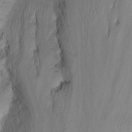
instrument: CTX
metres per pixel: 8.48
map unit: Nhu
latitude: -6.8786
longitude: -65.8205
